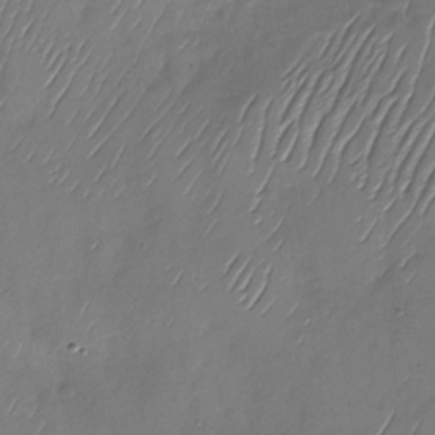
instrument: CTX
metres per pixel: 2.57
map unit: Nhu
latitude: -28.8219
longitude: -58.5357
